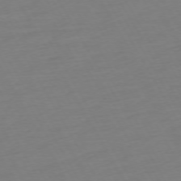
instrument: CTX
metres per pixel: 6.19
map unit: Ap
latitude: -74.4629
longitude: -69.0270
